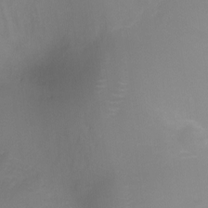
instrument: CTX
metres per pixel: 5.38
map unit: Ht
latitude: -16.8597
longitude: -42.8191
